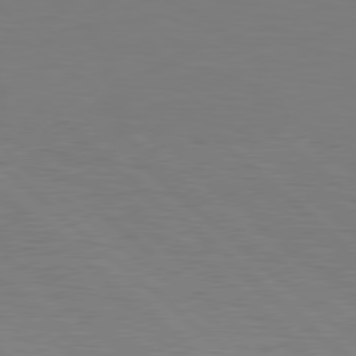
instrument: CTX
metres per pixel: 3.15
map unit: Hpe
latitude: 78.7813
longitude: -139.7639
